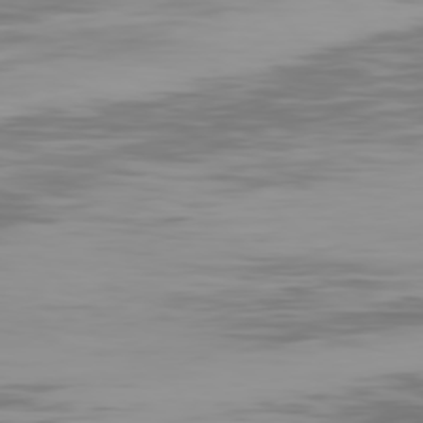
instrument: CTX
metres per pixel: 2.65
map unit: Hpe
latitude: 76.8569
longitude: -164.0822
